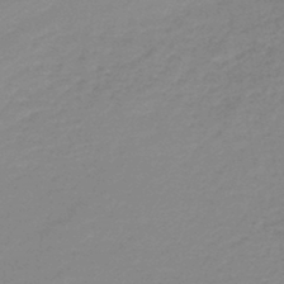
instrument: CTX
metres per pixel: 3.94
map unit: lHb
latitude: -44.4440
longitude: 60.1417
